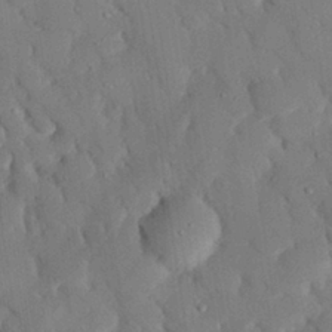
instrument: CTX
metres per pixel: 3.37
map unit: eHh
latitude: 27.9150
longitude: -79.8773
